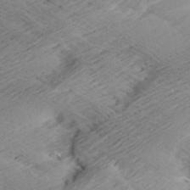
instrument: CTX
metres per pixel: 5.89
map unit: Aa
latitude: 7.2159
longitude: -140.1199
